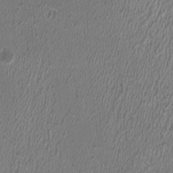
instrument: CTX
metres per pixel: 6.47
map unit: HNhu
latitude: 0.6490
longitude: -0.4790
